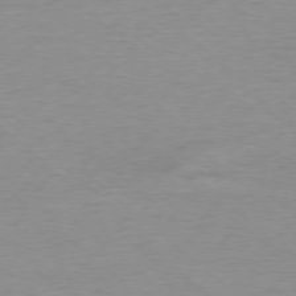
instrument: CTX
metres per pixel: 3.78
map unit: Ap
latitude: -78.1416
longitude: -87.5938
